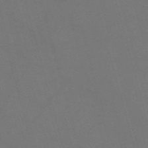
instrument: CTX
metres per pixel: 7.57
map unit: Nve
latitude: -59.1242
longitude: 62.2550
